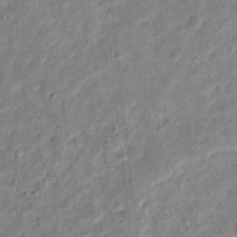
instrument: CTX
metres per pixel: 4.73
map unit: Hto
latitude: 12.8569
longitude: -38.6112
